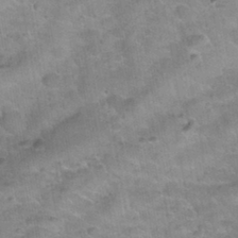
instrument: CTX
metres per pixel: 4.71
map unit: Nhu
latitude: 31.0081
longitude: -52.6491
